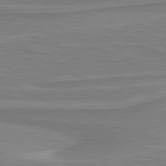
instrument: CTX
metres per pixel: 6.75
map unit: lApd
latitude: 80.9514
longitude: 173.5399
